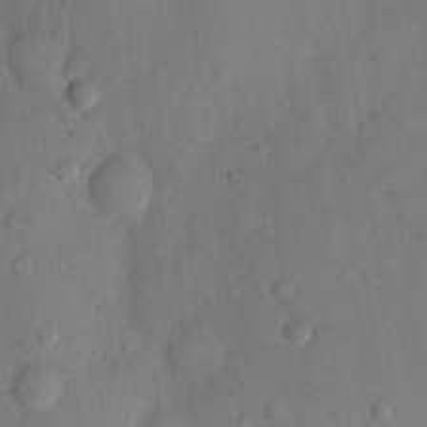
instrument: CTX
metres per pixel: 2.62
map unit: eHh
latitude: 12.9136
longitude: -62.1200
